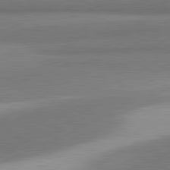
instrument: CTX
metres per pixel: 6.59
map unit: lApd
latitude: 81.6127
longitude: 164.2173
